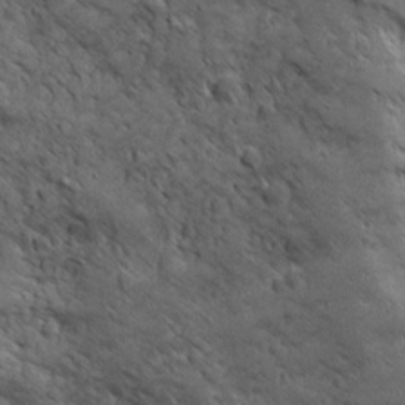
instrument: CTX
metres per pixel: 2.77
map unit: Ave
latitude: 19.2537
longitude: -134.3656
